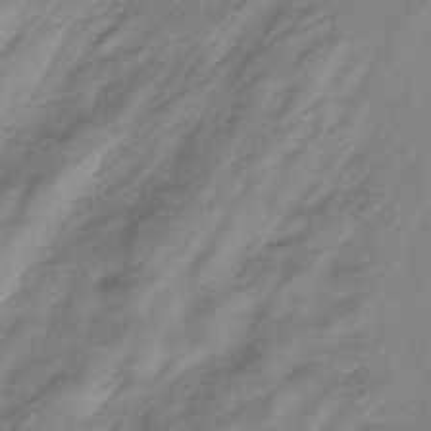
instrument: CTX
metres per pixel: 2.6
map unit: eHb
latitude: -32.2929
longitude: 67.8422
